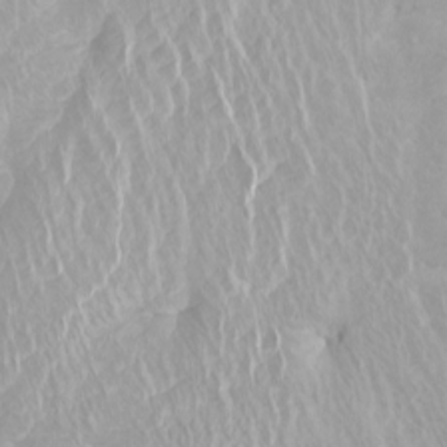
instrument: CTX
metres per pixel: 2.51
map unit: Htu
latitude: -4.2550
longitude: -72.5924
